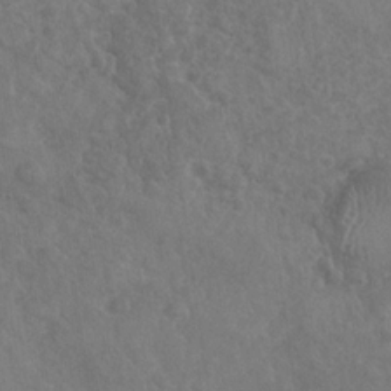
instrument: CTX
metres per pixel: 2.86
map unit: Nhu
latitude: -30.9352
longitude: -61.9528
